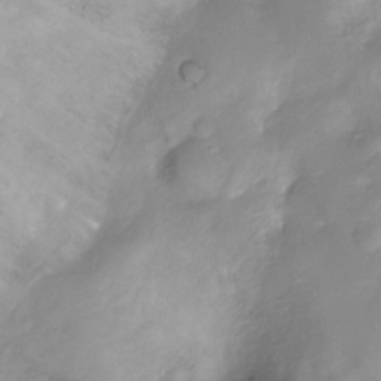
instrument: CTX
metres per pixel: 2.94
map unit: Nhu
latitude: -13.4266
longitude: -40.7057
